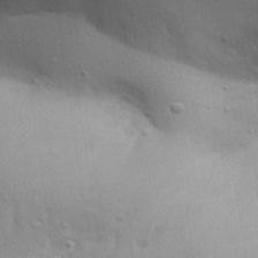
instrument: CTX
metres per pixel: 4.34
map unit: Aa
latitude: 30.2334
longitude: -145.5560
